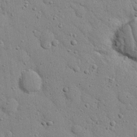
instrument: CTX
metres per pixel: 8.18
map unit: Nhu
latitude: 22.8191
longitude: -76.7624
